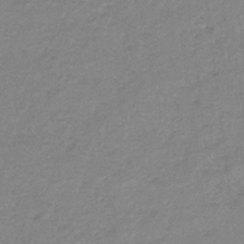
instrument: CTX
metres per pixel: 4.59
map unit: eHb
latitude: -38.1039
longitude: 78.5195
